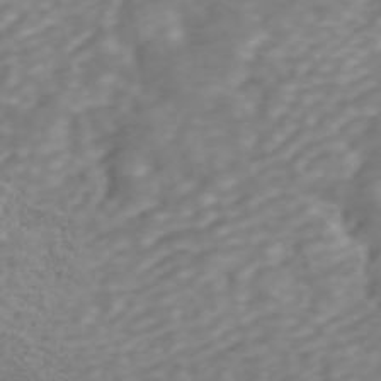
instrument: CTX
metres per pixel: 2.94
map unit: ANa
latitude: 46.1011
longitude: 21.8044
